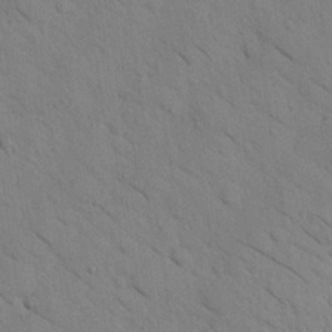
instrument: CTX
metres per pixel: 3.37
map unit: Nhu
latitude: 24.3278
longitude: -74.4790
